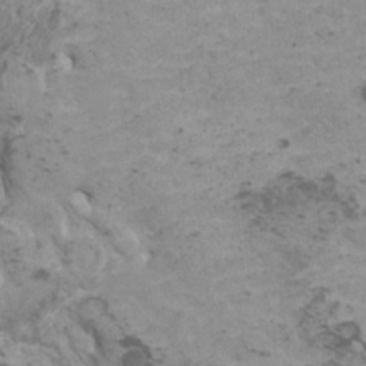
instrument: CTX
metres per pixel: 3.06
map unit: HNhu
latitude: 1.4426
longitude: 2.8030
